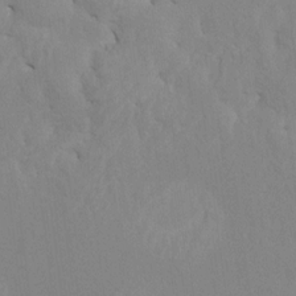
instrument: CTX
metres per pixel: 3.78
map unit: HNhu
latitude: 7.6316
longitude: -1.6127
